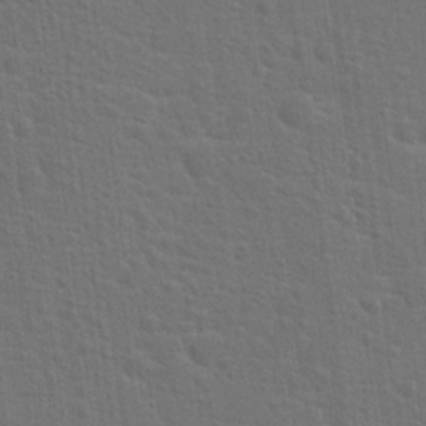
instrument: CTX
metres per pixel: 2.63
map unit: Hto
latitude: 17.8394
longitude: -41.2348
